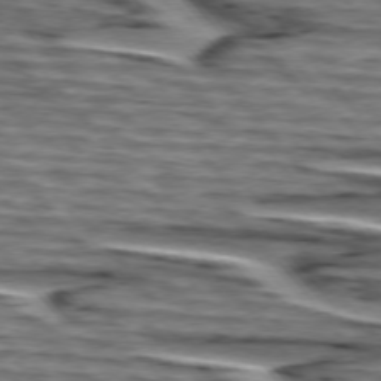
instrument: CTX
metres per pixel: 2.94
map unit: lApd
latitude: 75.3104
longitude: -73.0459
